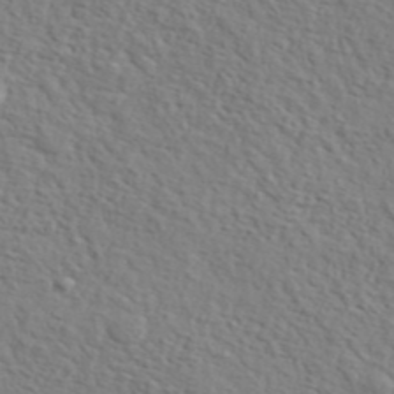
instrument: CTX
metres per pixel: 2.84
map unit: ANa
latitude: 42.4034
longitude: 50.4062
